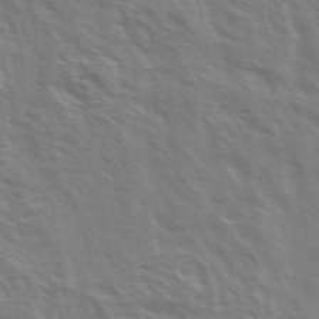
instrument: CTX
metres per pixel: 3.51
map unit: Ave
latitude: 37.4238
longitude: -111.1970
